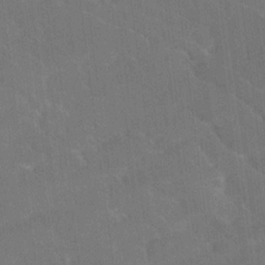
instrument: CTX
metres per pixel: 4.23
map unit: Ave
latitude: 18.6679
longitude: -136.4034
